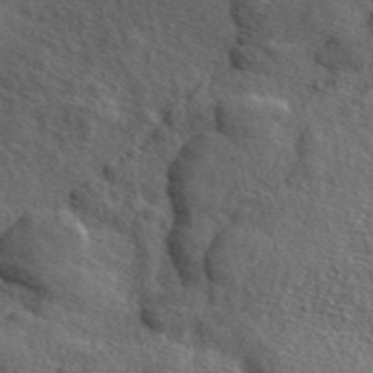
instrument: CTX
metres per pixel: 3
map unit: ANa
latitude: 49.4426
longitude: -73.5749
